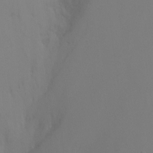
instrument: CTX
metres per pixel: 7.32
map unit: Ht
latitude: -6.3117
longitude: -29.8583
